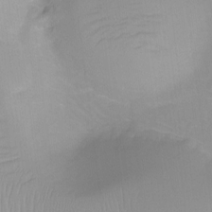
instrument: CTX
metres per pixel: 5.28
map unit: Ht
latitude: -6.4440
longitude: -29.1403
